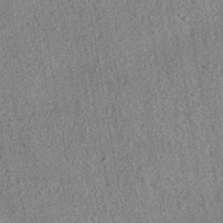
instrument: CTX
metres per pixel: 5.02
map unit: HNhu
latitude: -42.7841
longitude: 98.3306
